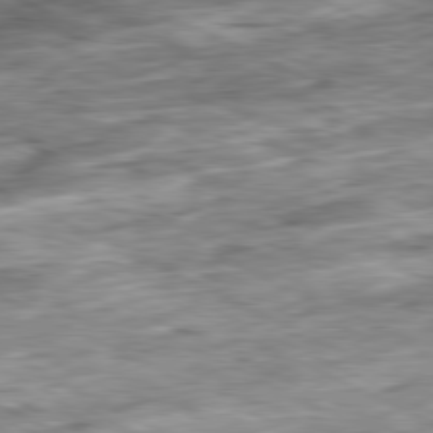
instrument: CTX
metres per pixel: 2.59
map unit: Ap
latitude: -81.1242
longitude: -88.2712
